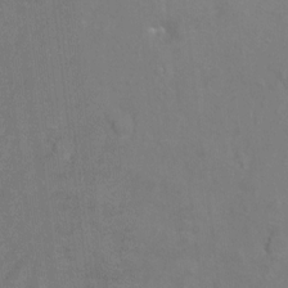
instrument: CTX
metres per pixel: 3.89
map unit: Hto
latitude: -5.9745
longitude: -35.5182
